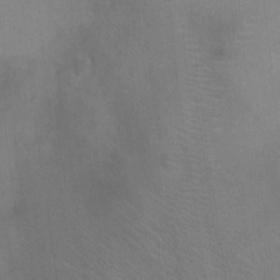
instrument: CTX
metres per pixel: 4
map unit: Ht
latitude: -4.0472
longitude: -17.1592
